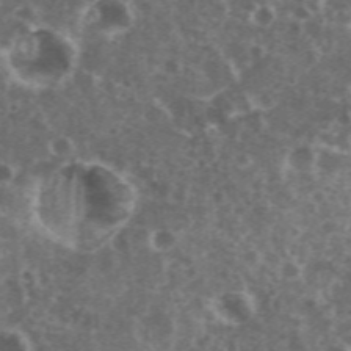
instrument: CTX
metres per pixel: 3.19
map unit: eHh
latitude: 35.3103
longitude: -59.6316
